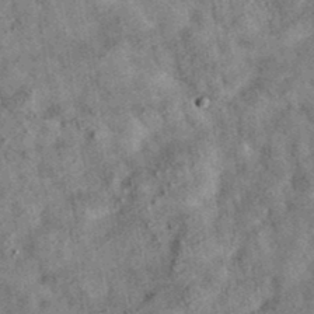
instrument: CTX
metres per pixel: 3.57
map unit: eAb
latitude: 35.7071
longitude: 115.3509
